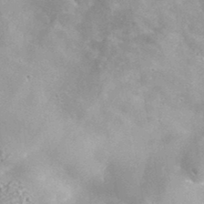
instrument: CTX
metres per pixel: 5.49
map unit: lHvf
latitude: 37.7639
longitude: -87.8394
